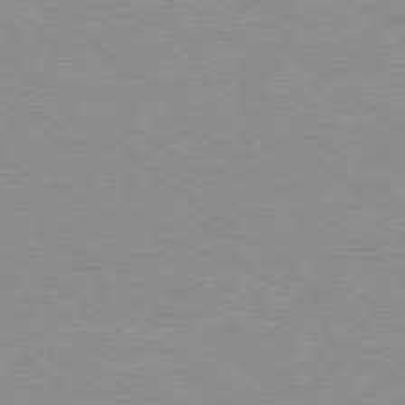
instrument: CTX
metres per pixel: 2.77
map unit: Hpe
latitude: 78.4790
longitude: -151.5749
